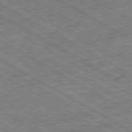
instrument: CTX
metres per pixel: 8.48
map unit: Ap
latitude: -80.2173
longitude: -79.3482
